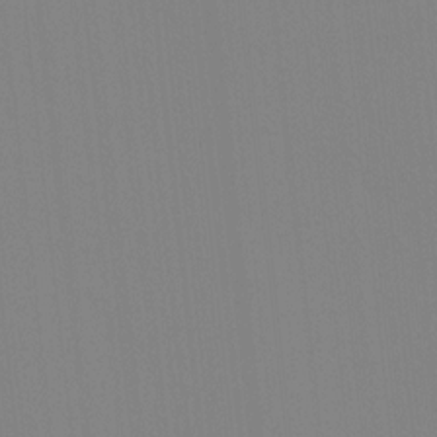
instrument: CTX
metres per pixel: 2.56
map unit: Ave
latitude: 3.4426
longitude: -112.8569
